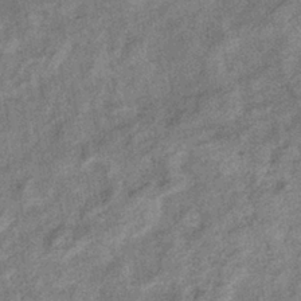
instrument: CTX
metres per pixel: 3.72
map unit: eHb
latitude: -38.3306
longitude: 77.8611
